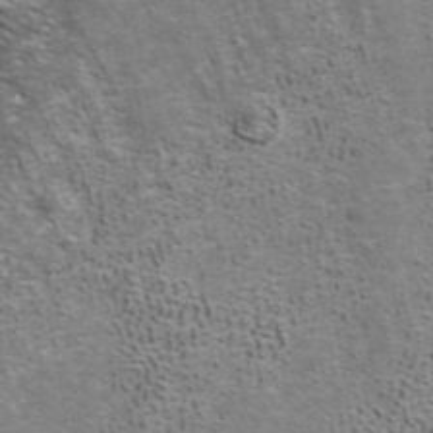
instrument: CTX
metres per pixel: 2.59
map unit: ANa
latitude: 39.8016
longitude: 22.3873
